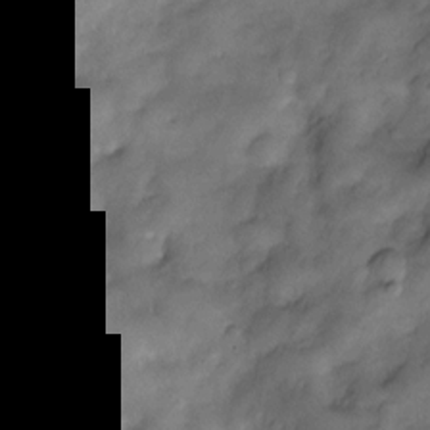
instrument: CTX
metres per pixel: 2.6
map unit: Nve
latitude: -26.1416
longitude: -149.0458
